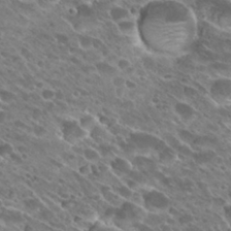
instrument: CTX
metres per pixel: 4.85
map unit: Hto
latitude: 27.6316
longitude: -41.6504
